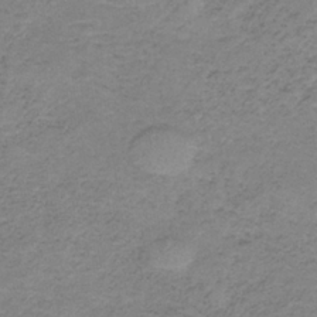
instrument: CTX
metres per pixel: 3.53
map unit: HNb
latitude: -33.6911
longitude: 60.2551
